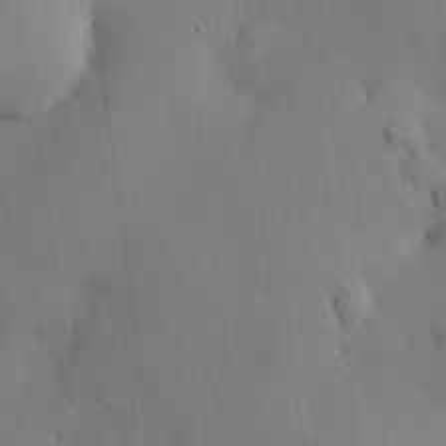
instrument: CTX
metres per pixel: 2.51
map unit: HNhu
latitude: 15.2915
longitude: 11.8422
